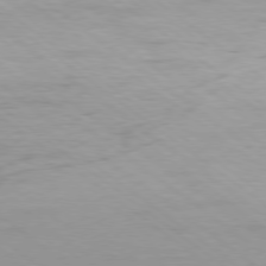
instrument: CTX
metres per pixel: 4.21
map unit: Ap
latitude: -78.9919
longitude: -78.1767
